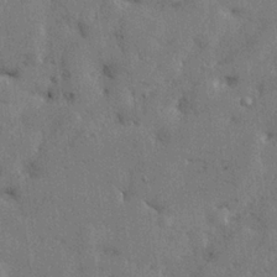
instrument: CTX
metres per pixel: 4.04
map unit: lHvf
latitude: 23.8394
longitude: 143.3698
